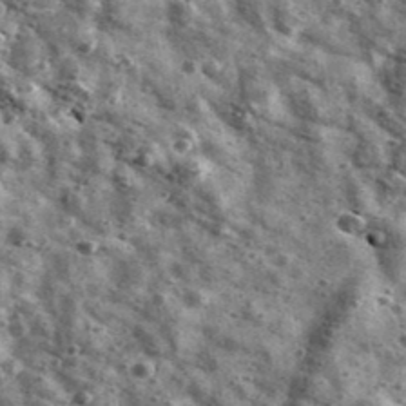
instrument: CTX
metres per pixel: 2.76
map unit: Ave
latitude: 41.6127
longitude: -107.5938
